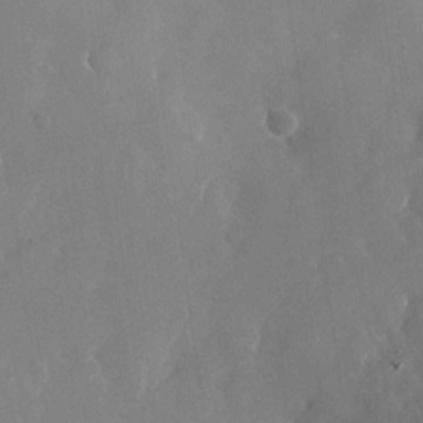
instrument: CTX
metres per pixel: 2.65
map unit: Nhu
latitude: -24.2361
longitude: -70.8380
